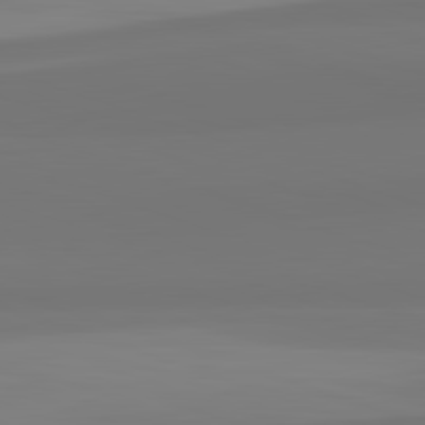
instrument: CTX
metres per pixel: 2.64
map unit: lApd
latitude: 82.6490
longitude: 158.5762
